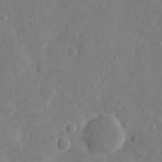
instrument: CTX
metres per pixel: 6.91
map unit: eHh
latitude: 10.1200
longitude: -70.8758
